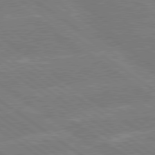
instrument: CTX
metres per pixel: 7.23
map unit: Hpe
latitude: 79.1026
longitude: -130.2712
